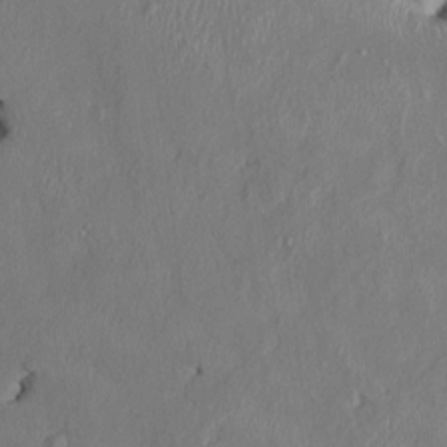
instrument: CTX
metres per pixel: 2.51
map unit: HNhu
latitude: 3.2915
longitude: -5.0458
